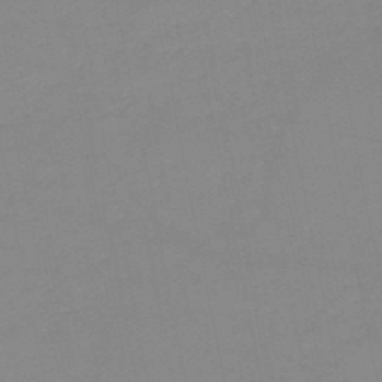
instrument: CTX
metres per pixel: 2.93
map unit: HNb
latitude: -49.9556
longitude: -40.4978
